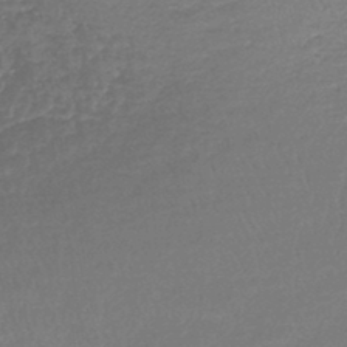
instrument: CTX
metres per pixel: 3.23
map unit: lHb
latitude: -44.2551
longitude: 59.4265
